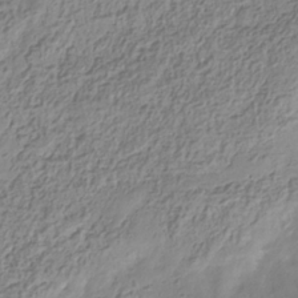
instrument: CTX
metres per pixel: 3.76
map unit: Hve
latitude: -34.0661
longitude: 88.8786
